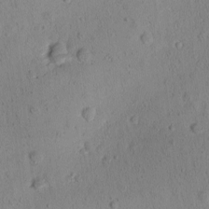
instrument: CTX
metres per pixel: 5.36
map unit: Ave
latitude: -9.8233
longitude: -121.7450
